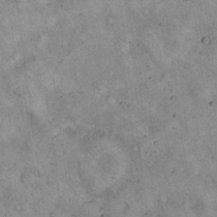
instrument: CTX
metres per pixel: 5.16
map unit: eHh
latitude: 17.2159
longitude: -62.0822
